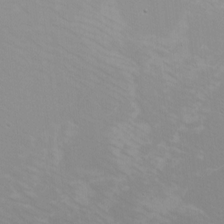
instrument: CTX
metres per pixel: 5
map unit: Nhu
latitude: -5.0108
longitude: -91.1592
